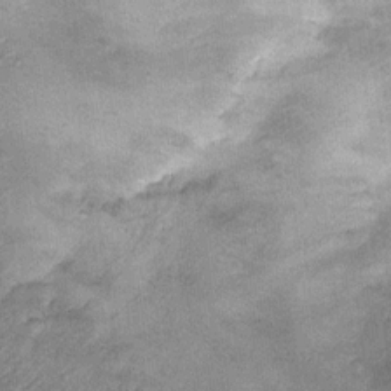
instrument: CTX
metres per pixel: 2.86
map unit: Ht
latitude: 10.9136
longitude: -39.8016
